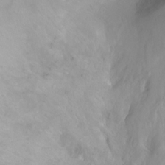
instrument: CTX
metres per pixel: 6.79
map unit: Ht
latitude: 2.4790
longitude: -34.1577
